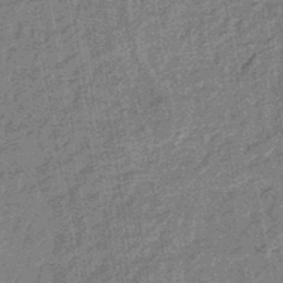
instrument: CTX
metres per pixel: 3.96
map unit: eHb
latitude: -43.8611
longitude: 86.8786
